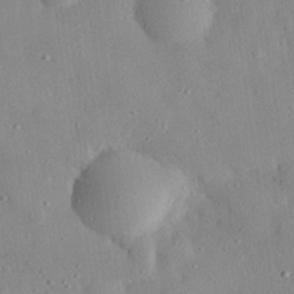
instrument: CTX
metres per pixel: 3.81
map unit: eHh
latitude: 28.3467
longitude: -77.8961
